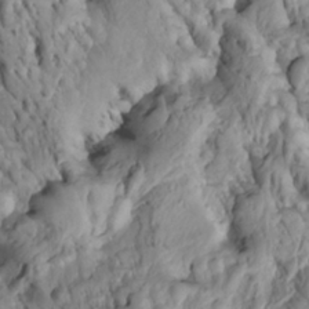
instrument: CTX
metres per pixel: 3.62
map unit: Htu
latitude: -4.8786
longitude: 152.9541
